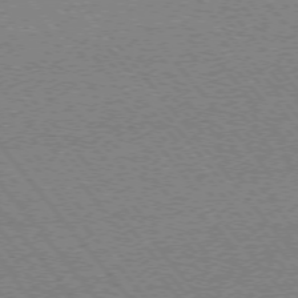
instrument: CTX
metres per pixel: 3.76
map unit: Ap
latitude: -75.8990
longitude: -95.3293
